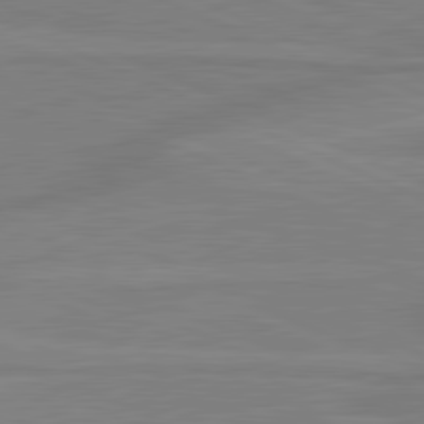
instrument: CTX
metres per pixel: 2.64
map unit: lApd
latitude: 81.6127
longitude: -170.3845
